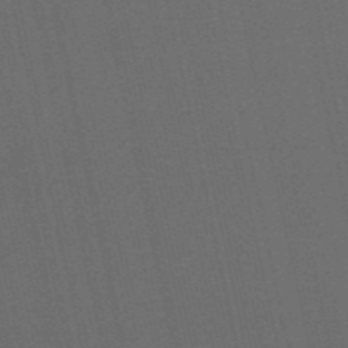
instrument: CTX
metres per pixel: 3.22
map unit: HNb
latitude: -53.2187
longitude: -42.6113
